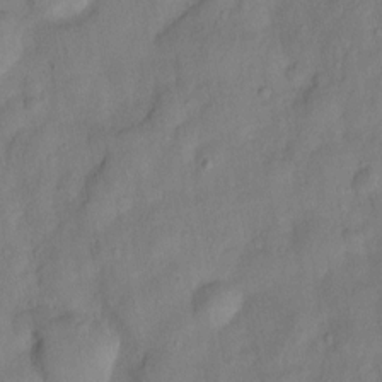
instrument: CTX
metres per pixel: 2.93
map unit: Nhu
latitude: 5.8961
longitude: -24.3845
